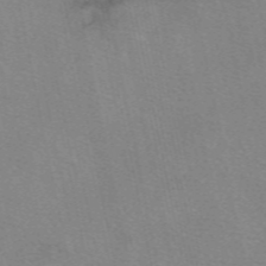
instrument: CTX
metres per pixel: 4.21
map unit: eAb
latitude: 50.1766
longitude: 106.0094
